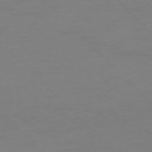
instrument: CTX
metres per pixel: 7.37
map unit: Ap
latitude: -77.2565
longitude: -71.5371
